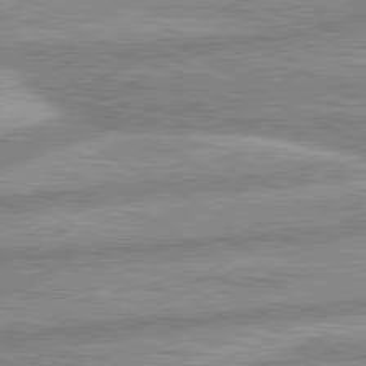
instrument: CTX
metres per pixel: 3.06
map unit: lApd
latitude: 80.1578
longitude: -166.8947
